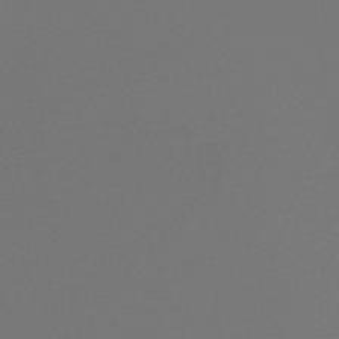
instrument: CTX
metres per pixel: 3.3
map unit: lHb
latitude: -47.4076
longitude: 65.8045
